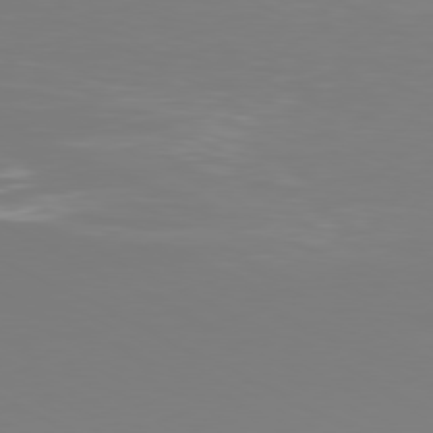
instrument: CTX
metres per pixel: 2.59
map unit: Ap
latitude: -80.8975
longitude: -59.1025
